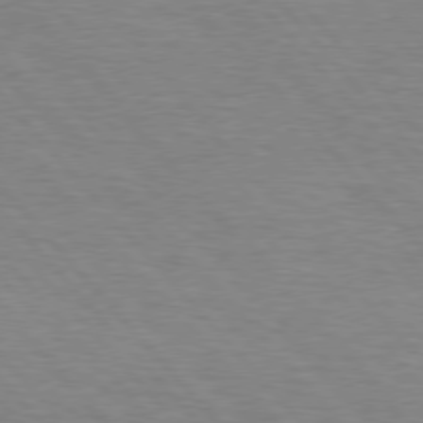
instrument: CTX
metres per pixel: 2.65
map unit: lApd
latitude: 76.3467
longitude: -87.0458
